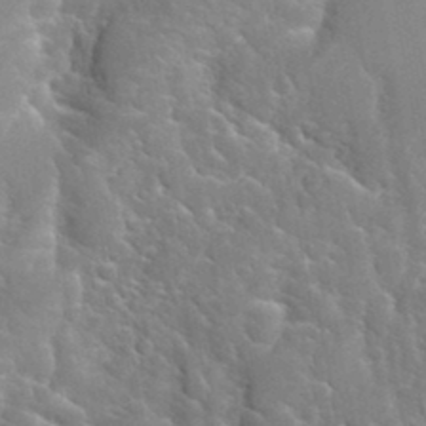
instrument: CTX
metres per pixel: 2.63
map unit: Hto
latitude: 35.1970
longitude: -48.8569
